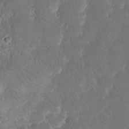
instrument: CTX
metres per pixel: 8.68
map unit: eHh
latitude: 19.0269
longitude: -69.0270
